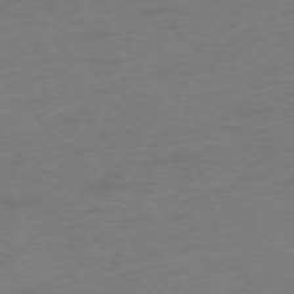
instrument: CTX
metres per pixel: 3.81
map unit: Ap
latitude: -75.4266
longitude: -73.3293
